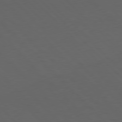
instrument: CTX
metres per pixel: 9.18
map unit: Hpe
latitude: 77.1970
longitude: -125.4993
